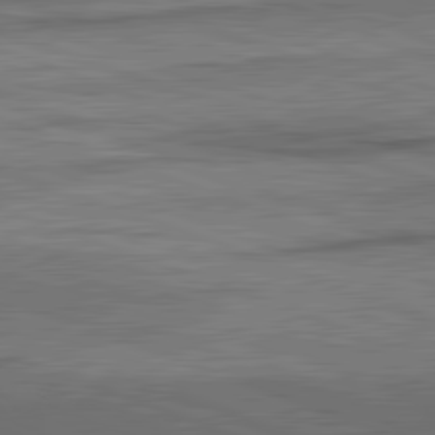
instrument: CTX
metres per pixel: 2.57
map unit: lApd
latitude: 82.2333
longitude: -162.3657
